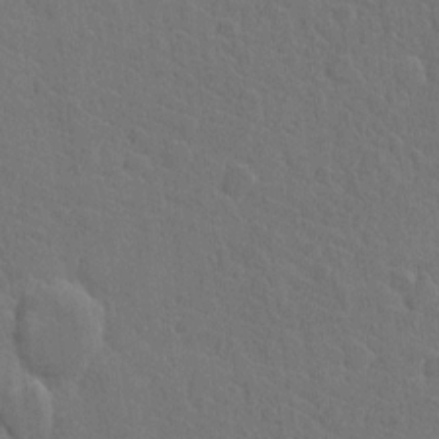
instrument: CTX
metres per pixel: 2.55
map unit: Hto
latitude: 6.2522
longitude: -62.6113
